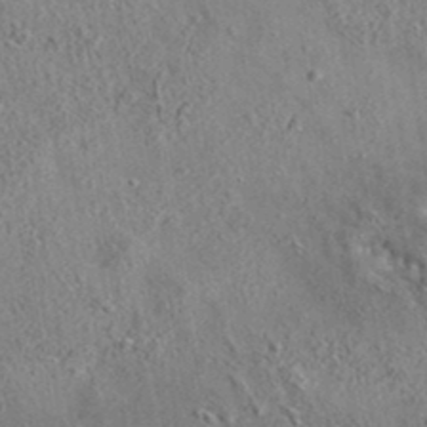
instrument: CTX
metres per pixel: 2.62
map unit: eAb
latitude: 35.6316
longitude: 113.8800
